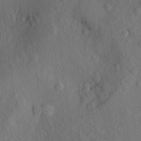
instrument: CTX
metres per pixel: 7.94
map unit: eHh
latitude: 4.9514
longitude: -73.4805
